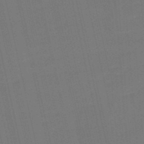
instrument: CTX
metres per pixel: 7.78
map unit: eHb
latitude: -48.2551
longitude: 88.6140
